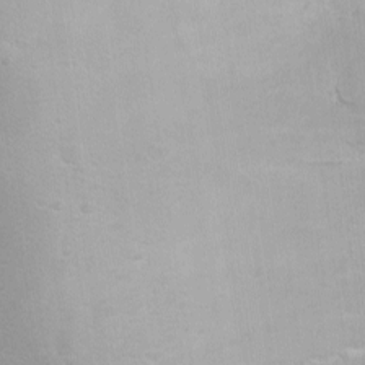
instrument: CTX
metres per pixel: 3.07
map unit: Ave
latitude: -10.6519
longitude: -120.5357
